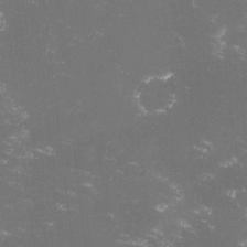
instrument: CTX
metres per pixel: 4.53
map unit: lHvf
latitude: -14.0661
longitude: -102.0633
